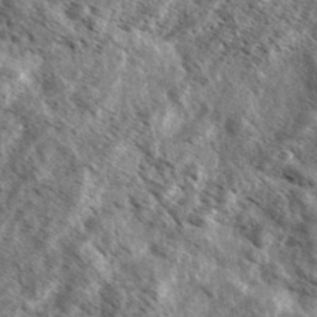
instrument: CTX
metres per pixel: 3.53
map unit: Ave
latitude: 37.6127
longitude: -110.4979
